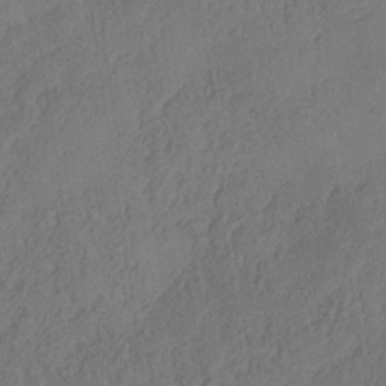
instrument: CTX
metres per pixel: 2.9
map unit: Hve
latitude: -33.6533
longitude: 92.2362
